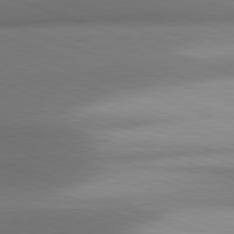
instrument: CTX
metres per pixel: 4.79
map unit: lApd
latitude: 81.3104
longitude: 140.1039
